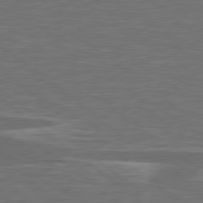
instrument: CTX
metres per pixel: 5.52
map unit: lApd
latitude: 79.2537
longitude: -91.4049
